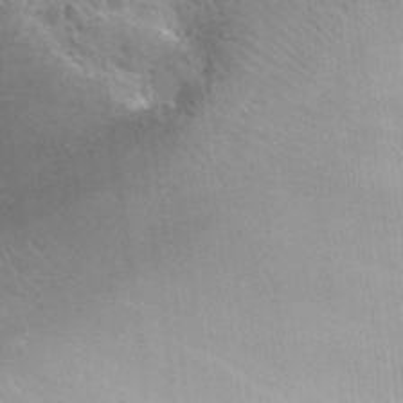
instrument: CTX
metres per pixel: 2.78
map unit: Nhu
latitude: 27.1970
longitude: -56.3656
